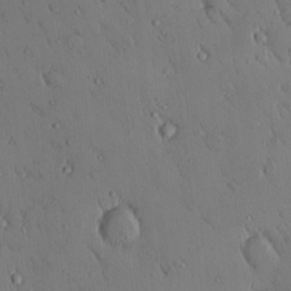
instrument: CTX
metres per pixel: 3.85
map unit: eHh
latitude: 0.2333
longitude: 16.9920
